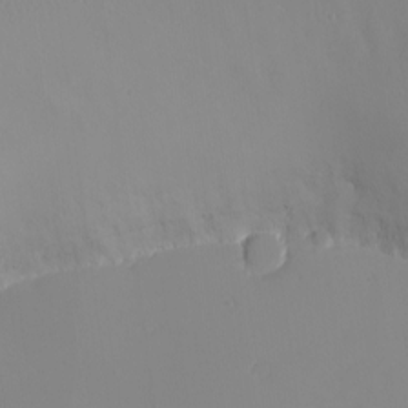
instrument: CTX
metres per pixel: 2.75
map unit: eHh
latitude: -5.5021
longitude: -86.9891
